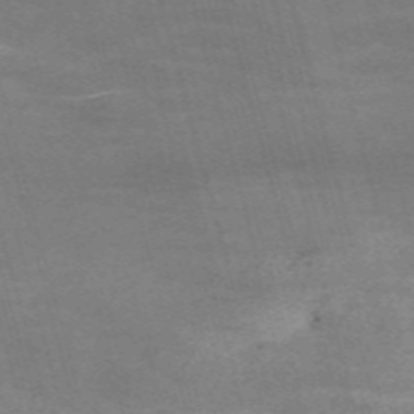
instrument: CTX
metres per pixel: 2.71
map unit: Nve
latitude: -58.4062
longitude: 64.8408
